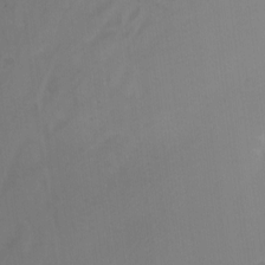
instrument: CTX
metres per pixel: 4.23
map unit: Nhu
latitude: -12.3495
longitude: -62.4223
